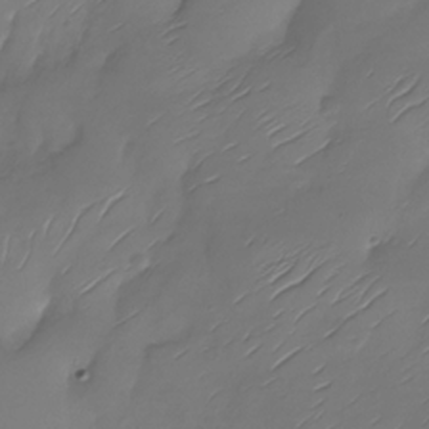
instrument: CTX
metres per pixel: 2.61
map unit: Nhu
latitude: -28.7274
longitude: -59.8772
